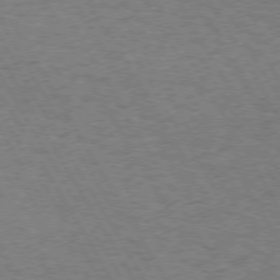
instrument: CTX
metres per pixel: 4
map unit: Hpe
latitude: 72.9703
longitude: -128.9136
